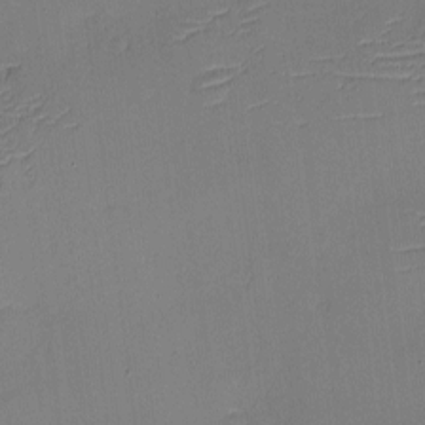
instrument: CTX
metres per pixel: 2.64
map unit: eHh
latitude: -3.9745
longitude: -79.8773
